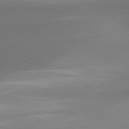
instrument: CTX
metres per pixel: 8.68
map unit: lApd
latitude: 81.3104
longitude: 155.3699
